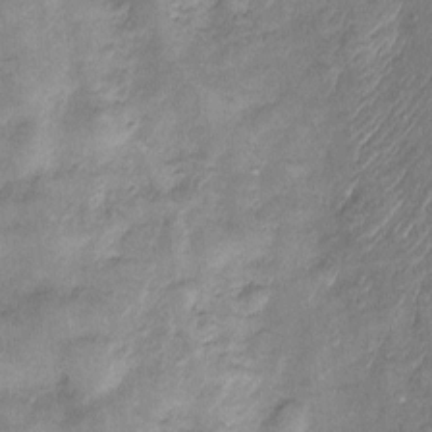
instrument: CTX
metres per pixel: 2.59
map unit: Htu
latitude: -6.2928
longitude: 159.2187
